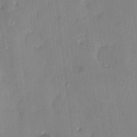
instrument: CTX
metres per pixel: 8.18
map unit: HNhu
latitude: 4.7813
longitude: 10.7652
